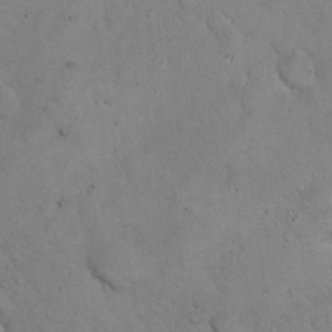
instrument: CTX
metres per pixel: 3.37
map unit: eHh
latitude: 21.8961
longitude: -58.9136
